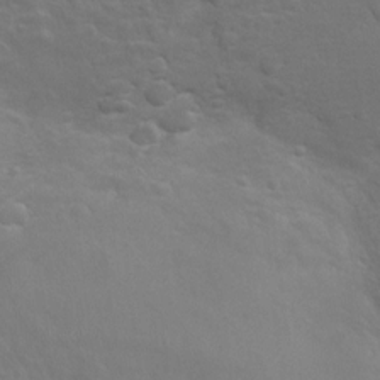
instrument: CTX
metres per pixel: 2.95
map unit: Hto
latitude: 8.2712
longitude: -31.0648
